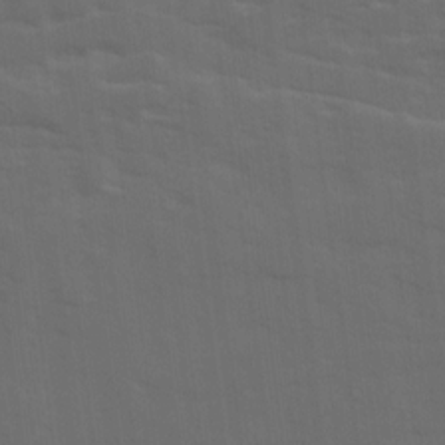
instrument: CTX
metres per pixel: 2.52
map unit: Ave
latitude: 18.5545
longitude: -130.5735
